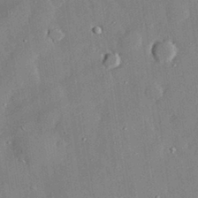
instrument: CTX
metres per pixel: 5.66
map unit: lHvf
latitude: 33.0647
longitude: -91.8772
